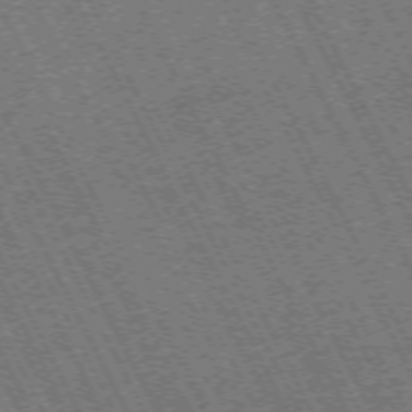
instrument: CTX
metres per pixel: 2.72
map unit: Hpe
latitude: -71.6911
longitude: 10.5574
